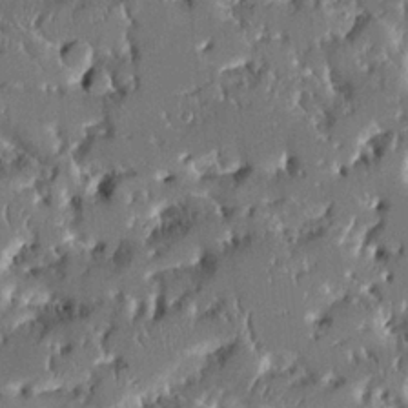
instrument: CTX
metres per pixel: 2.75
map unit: Aa
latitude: 10.1389
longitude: -125.9528
